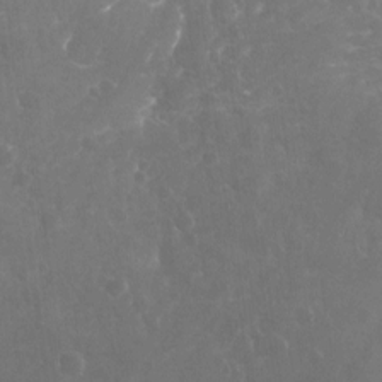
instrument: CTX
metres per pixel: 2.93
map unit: Nhu
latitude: -19.6722
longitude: -57.4237
